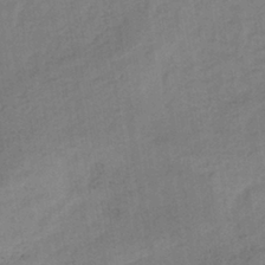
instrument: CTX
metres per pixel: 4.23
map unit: lHb
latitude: -37.8800
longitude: 72.4440
